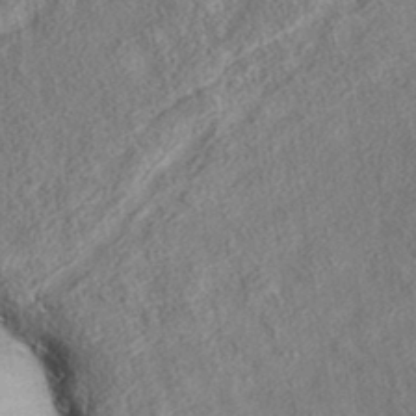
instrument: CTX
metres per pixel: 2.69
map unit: eAb
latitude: 35.9906
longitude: 108.1984
